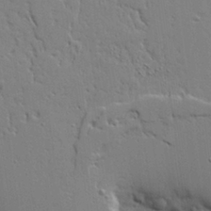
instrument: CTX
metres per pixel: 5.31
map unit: Aa
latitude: 19.5182
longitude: -126.5924
